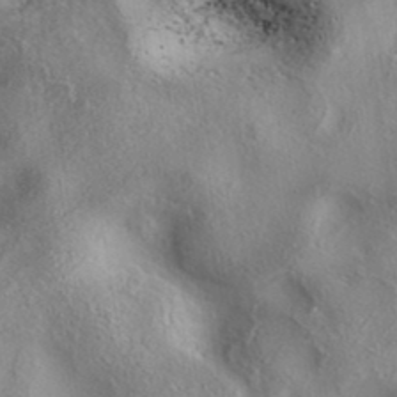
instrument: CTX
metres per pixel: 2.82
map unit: eAb
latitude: 38.1389
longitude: 113.2754
